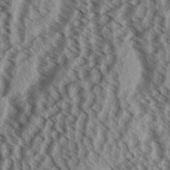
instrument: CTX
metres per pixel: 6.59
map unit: Aa
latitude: 32.4790
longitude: -137.7072
